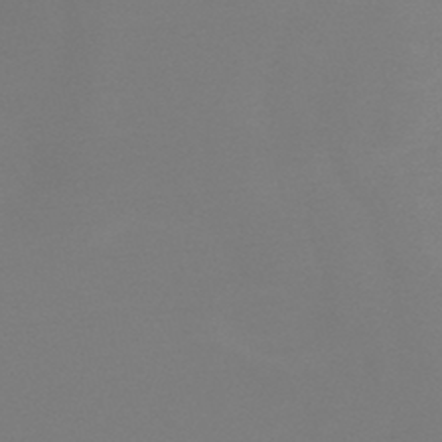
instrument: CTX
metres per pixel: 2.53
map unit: HNb
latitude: -44.7841
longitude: -45.5182
